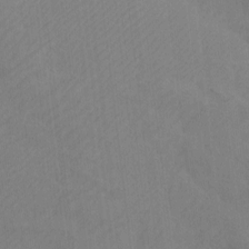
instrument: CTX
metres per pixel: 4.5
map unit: Htu
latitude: -7.2376
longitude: -68.3278
